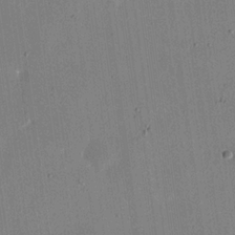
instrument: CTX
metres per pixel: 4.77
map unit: eHh
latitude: 18.3467
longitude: -70.1767
